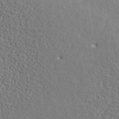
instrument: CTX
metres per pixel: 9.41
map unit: lHvf
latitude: 42.4412
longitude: -87.7638
